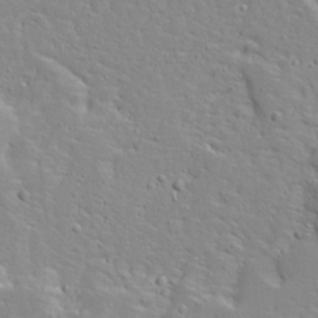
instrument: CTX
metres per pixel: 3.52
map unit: Ave
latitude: 12.8191
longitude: -137.5182
